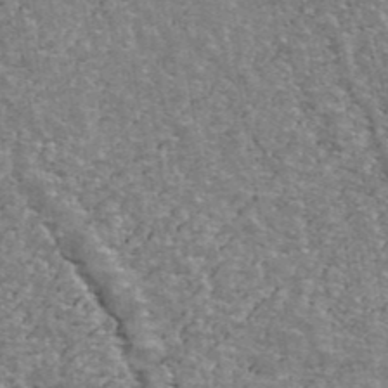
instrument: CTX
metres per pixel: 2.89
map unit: ANa
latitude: 42.4412
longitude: 16.4818
